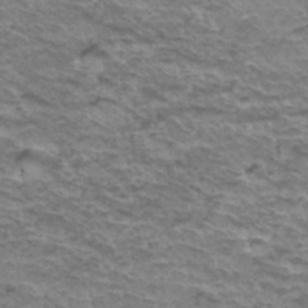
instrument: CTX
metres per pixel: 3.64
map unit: Hto
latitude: 36.6113
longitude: -42.7435
